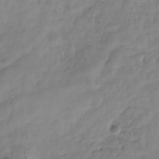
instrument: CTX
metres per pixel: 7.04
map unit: Hve
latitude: -31.8044
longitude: 91.5966
